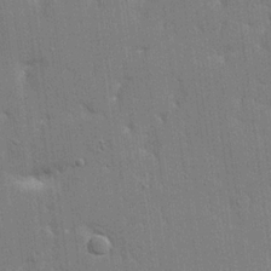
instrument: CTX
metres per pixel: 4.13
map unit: Aa
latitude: 21.1592
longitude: -124.6679
